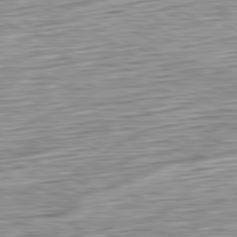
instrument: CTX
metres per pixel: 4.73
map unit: Ap
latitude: -81.5021
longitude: -67.8772
